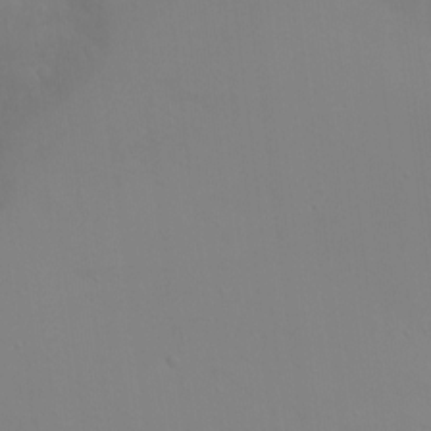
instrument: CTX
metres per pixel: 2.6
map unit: Ht
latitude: -9.0864
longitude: -45.7449
